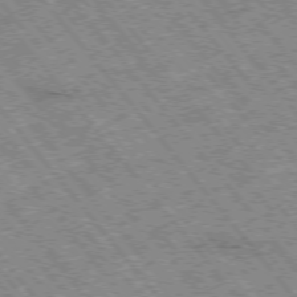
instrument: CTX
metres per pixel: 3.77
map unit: Hpe
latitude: -76.1606
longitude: -20.6302
